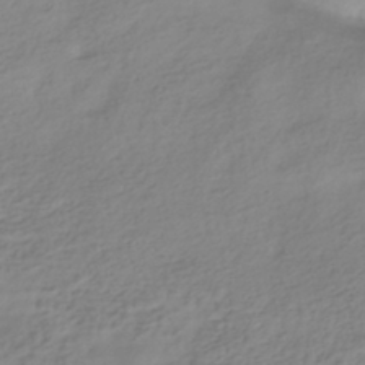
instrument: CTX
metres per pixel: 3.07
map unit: HNhu
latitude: -40.6140
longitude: 96.6141
